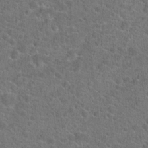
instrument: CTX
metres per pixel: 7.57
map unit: Hto
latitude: 19.8205
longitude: -43.5938
